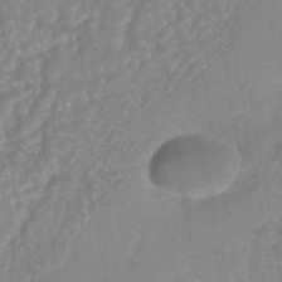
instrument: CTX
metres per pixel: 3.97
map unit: HNhu
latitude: -45.5966
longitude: 92.3117
